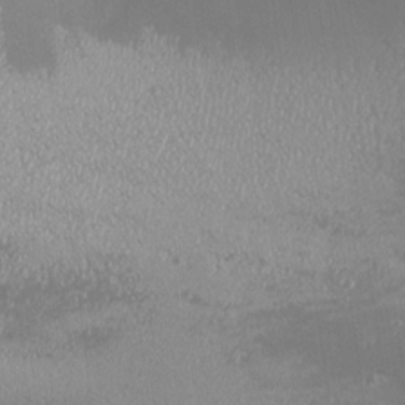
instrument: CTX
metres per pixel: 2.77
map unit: Nhu
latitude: -8.3495
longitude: -72.1767
